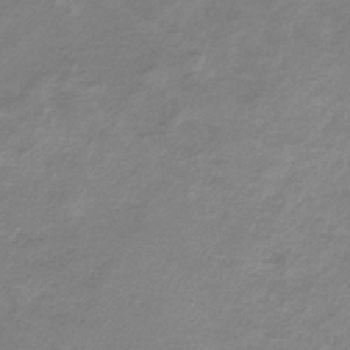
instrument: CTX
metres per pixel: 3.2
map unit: HNb
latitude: -33.7478
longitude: 57.6344
